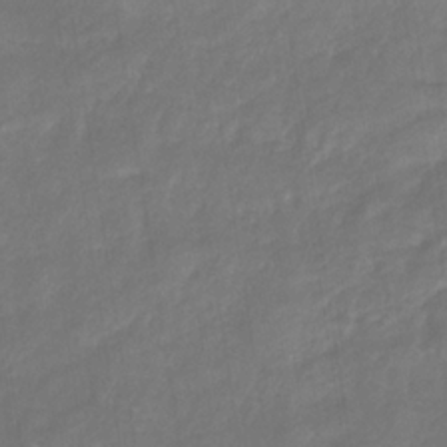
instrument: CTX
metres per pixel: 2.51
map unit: eHb
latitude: -30.2928
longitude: 71.7856
